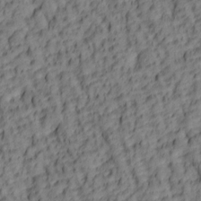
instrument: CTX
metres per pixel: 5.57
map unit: lAa
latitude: 5.7261
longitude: -116.3089
